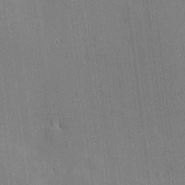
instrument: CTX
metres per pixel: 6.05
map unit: Htu
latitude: -7.1620
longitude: 175.8989
